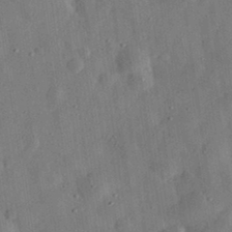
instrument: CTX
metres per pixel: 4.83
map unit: eHh
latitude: 31.9151
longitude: -76.6868
